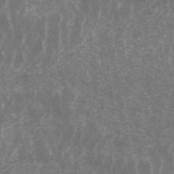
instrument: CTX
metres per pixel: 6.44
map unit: ANa
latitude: 45.4615
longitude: 30.7274
